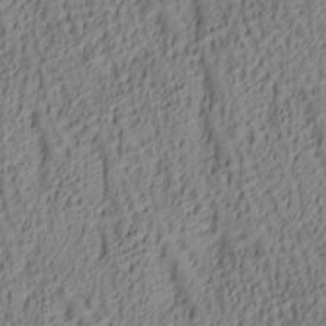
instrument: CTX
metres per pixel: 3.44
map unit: lAa
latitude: 5.8583
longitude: -116.8947
